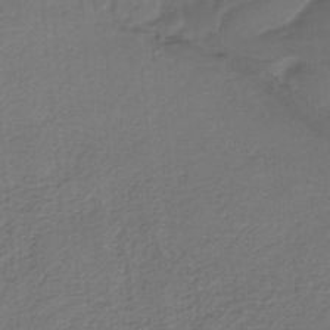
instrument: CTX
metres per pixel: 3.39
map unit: HNb
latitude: -34.7463
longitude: 59.9367
